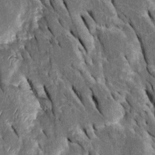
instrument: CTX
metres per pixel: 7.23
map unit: Htu
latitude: -0.8219
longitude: 149.1054
